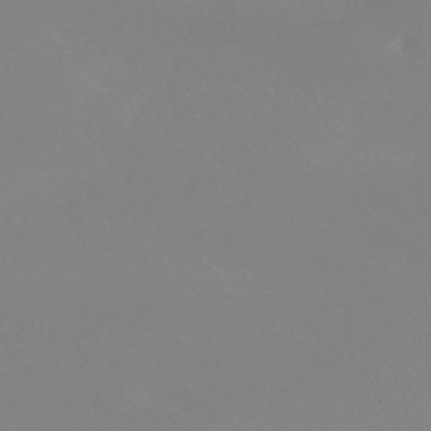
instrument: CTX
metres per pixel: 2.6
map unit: HNhu
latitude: -41.1242
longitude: 93.6344
